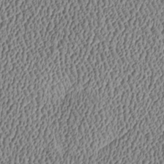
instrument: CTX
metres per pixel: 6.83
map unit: Htu
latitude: -7.1242
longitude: 156.5007
